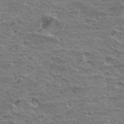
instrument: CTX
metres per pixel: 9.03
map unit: Hto
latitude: 33.3482
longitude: -39.6127
